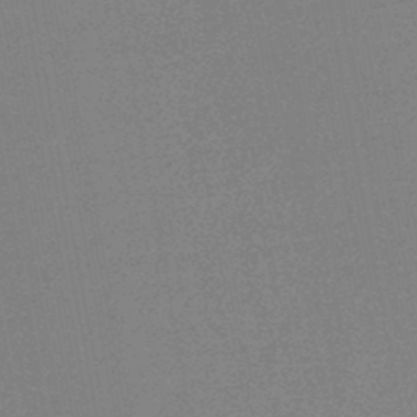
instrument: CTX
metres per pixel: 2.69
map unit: HNb
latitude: -45.4643
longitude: -39.9150
